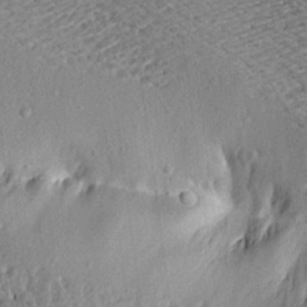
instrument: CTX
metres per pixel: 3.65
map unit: Aa
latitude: 20.4412
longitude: -149.0270
